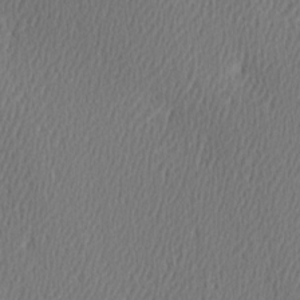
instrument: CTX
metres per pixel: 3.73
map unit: Hve
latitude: 3.0080
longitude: -124.4979
